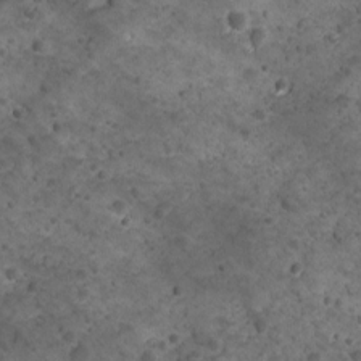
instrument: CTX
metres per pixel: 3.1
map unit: Ave
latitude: 10.6302
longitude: -105.2537
